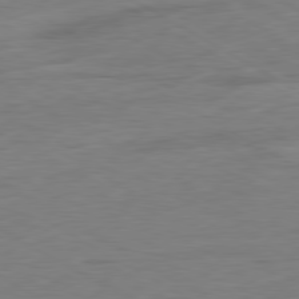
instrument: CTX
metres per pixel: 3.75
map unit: Ap
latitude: -80.9731
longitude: -78.5735
